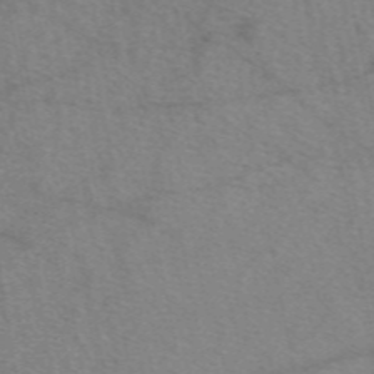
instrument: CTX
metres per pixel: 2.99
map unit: eAb
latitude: 49.1970
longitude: 111.1053
